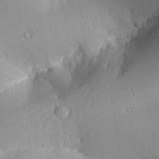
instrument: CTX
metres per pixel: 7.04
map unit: Aa
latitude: 27.5560
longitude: -129.6694
